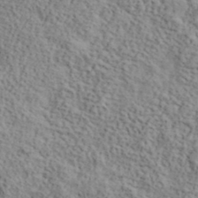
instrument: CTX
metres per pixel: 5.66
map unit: lHvf
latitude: 39.7450
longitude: -87.9150
